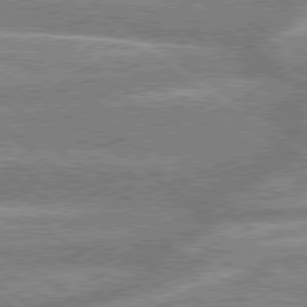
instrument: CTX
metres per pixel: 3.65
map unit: lApd
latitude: 78.9703
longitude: -159.7261
